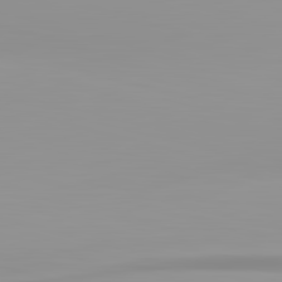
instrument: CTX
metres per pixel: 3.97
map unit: lApd
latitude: 83.2725
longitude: -134.8947
